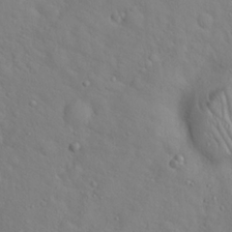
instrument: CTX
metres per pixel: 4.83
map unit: Hto
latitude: 18.3278
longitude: -53.5938
